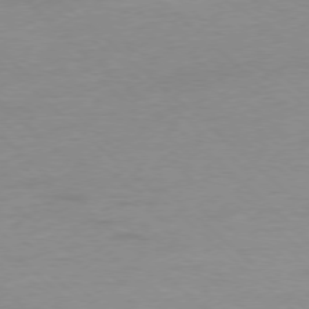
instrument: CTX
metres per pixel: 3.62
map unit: Ap
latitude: -77.9178
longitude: -87.9339
